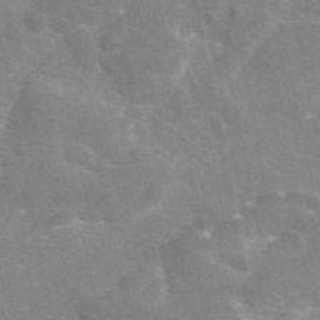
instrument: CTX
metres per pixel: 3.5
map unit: eAb
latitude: 46.2901
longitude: 115.9556
